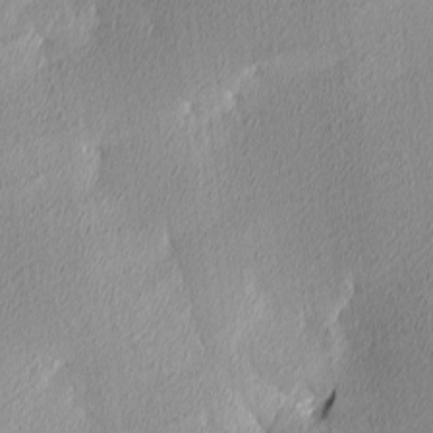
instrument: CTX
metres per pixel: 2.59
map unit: Ave
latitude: 3.5371
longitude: -113.5182
